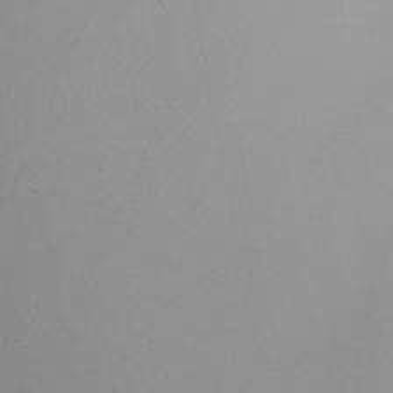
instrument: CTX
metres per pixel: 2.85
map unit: Nhu
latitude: -4.4062
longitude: -90.1578
